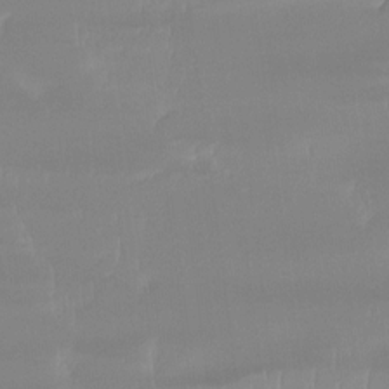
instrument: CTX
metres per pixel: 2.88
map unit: Ht
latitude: -14.3684
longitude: -51.1970
